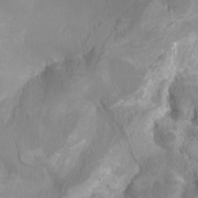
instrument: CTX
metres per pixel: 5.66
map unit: Ht
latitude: -2.2361
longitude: -17.3860
